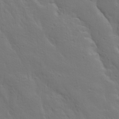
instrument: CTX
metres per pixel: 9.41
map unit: Ave
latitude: 23.3104
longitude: -135.1592
